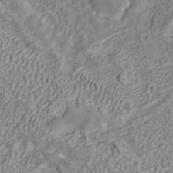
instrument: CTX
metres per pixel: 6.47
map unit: ANa
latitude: 41.6127
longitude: 17.0487
